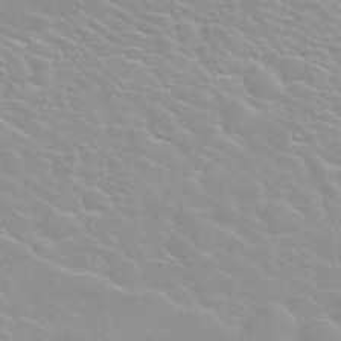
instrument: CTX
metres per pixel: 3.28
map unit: Nhu
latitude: 30.6302
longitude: -50.7624
